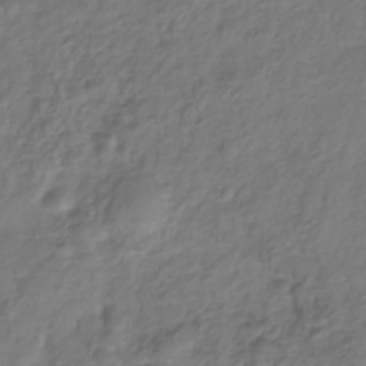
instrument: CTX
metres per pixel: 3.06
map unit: Hve
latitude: -33.4455
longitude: 91.1620
